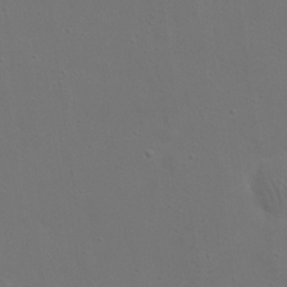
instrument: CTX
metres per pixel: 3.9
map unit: eHh
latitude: 23.5938
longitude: -69.7639
